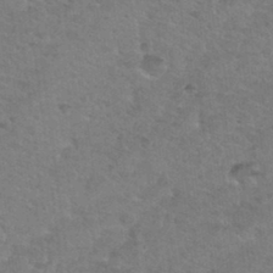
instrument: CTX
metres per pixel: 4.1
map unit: Nhu
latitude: 31.3671
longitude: -50.0822
